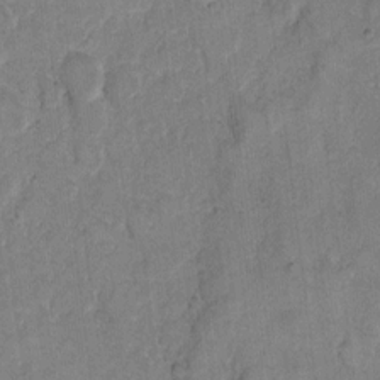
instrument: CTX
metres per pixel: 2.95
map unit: eHh
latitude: 10.3278
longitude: -64.6301
